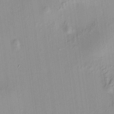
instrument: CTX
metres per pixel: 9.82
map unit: HNhu
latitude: 7.2915
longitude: 13.6344
